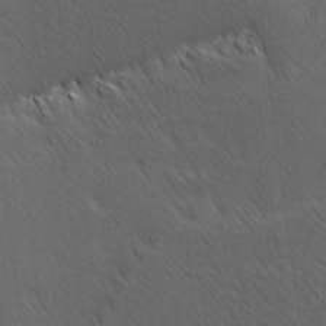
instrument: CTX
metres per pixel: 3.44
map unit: Hve
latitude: 12.2901
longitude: -90.1956
